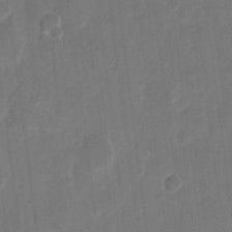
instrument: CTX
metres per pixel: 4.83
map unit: eHh
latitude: 11.9906
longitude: -66.9324
